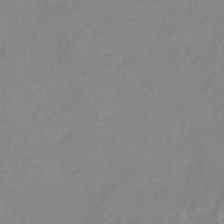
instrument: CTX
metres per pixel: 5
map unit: eHb
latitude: -45.6533
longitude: 85.5210
